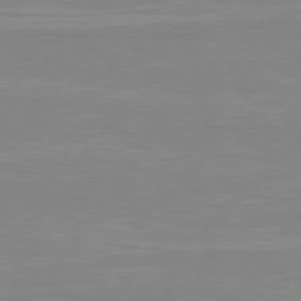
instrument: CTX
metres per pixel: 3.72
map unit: lApd
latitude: 80.5735
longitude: 171.6344
